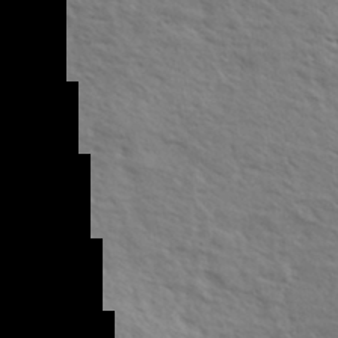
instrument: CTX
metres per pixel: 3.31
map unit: eHh
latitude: 36.2901
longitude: -139.3293
